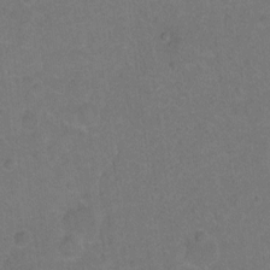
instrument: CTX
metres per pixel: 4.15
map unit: Hto
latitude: -4.5007
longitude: -35.8016
